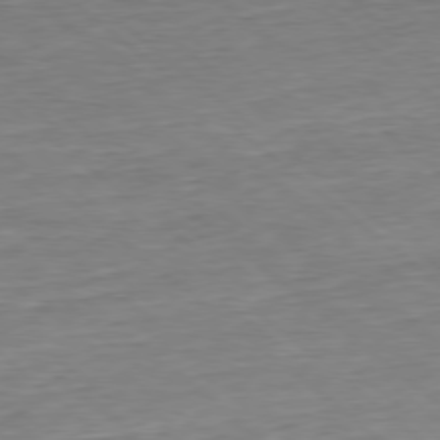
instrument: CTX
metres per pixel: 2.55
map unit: Hpe
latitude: -78.7841
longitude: 10.8219
